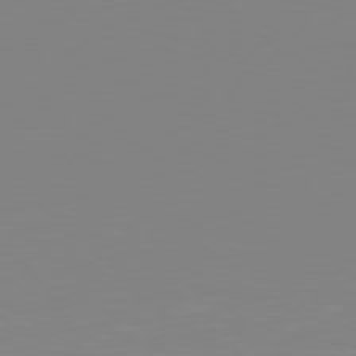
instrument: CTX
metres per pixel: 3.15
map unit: Hpe
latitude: 77.7638
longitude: -161.7827
